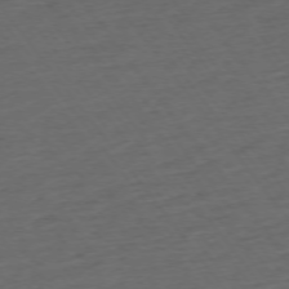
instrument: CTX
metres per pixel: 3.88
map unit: Ap
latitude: -74.7275
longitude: -80.3278
